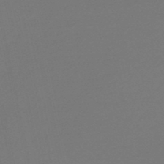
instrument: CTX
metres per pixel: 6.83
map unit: lHb
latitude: -47.4454
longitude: 64.9164
